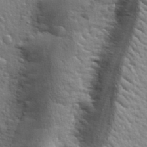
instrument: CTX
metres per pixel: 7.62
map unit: lHvf
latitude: 34.6490
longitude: -81.5560
